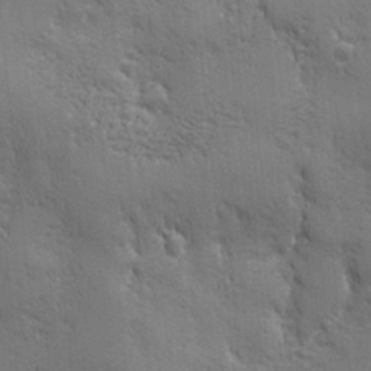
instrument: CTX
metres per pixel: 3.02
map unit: Ave
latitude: -6.8408
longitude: -120.6680
